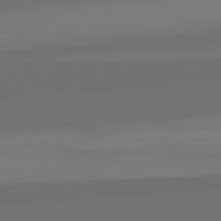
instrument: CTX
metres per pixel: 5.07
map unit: lApd
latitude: 82.7246
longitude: 161.3321
